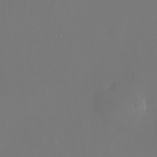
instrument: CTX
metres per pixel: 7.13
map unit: Nhu
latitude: -24.8597
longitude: -72.3657
